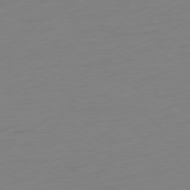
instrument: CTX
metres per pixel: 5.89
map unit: Ap
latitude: -78.5384
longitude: -66.9324
